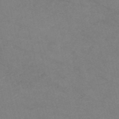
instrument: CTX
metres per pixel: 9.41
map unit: HNb
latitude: -53.6532
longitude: -47.5371
